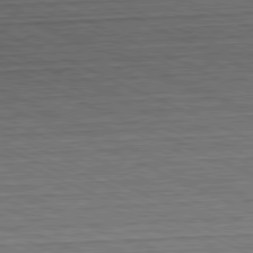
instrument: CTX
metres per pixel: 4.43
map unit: Hpe
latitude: -81.7667
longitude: 10.9164
